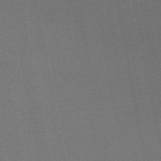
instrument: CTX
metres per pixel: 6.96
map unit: HNb
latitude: -47.8989
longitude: 58.8030
